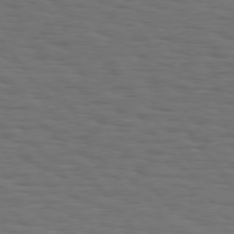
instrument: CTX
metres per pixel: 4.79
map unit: Hpe
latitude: 75.2915
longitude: -131.7639
